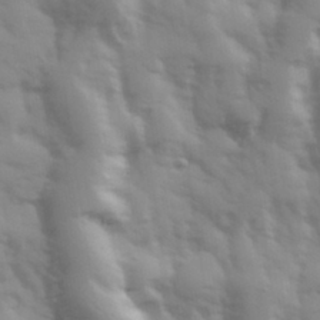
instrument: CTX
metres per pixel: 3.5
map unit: Hve
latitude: 32.5735
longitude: 150.2173
